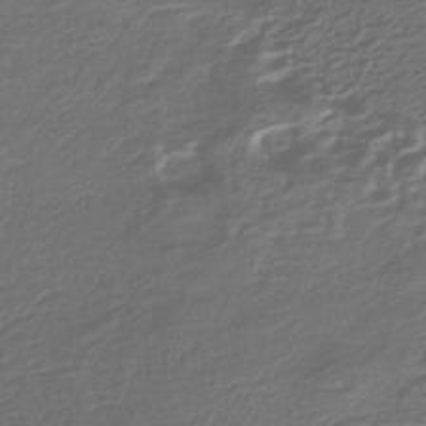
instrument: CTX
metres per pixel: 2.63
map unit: HNhu
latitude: -43.7099
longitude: 98.0472
